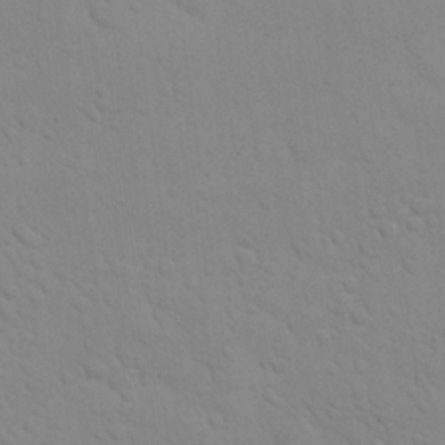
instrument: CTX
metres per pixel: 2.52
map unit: eHh
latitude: 24.8569
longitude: -65.5560
